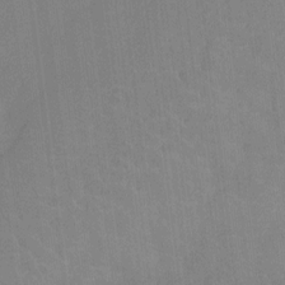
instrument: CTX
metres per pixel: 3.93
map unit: Nhu
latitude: -13.1053
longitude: -24.1955
